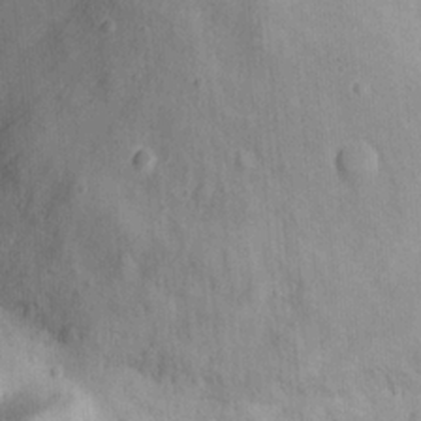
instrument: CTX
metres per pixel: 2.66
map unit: eHh
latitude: 21.4616
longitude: -63.0459
